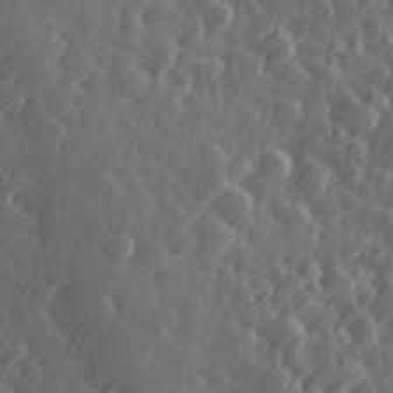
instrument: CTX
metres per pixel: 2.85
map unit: Hve
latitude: 26.8380
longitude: 146.1417
